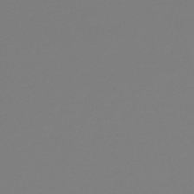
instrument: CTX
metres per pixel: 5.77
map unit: lHb
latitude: -46.3117
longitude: 72.2550
